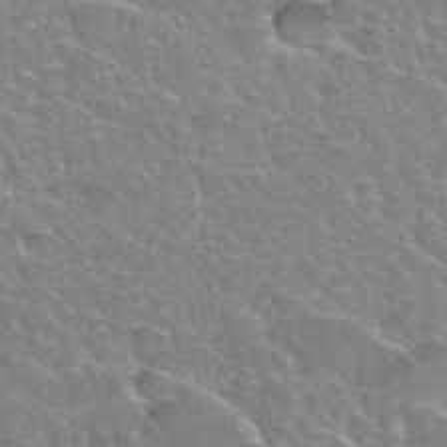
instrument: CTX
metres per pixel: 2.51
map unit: Hto
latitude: 35.5182
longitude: -46.6869
